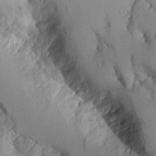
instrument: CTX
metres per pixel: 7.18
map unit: Aa
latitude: 10.5546
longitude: -127.6694
